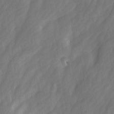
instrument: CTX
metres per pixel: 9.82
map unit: Ave
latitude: -0.7841
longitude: -113.3482
